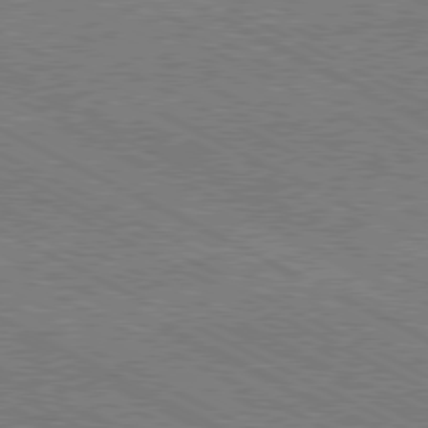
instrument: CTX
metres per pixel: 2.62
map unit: Hpe
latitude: -81.1242
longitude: 21.0108
